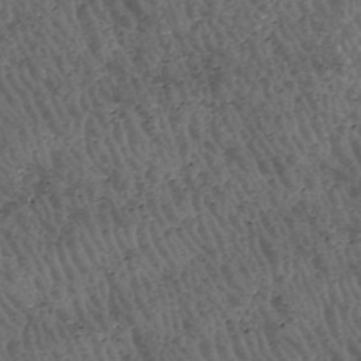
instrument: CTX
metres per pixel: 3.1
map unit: HNhu
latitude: -47.6533
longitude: 28.8408
